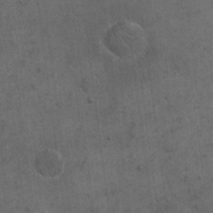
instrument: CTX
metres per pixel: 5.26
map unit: eHh
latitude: 19.2726
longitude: -63.5938
